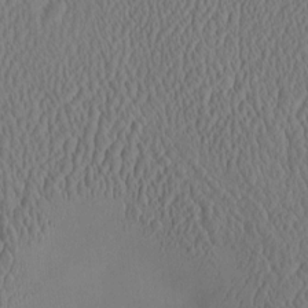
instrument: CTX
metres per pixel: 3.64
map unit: eHh
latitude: -3.3320
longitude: 16.7464
